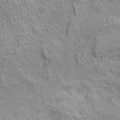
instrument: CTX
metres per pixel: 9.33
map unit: ANa
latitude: 41.2915
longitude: 14.5385
